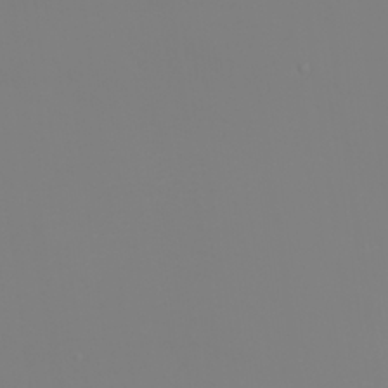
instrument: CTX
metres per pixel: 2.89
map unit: eHh
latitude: -2.2928
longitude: -75.8583
